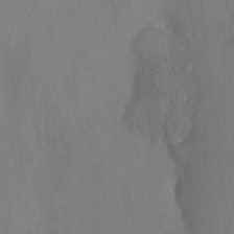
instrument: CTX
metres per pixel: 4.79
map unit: HNhu
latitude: 6.1200
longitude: -6.7435
